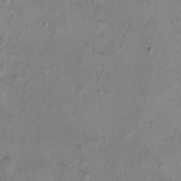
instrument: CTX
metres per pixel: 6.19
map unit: Nhu
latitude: 0.6301
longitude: -15.3860
